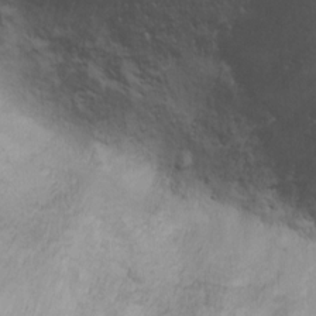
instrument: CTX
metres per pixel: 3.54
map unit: Ht
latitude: 10.9514
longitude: -32.7057
